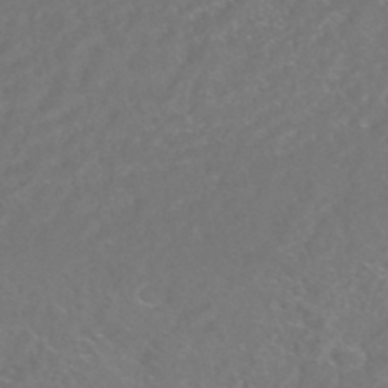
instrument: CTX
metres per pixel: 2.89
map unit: HNhu
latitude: -45.8611
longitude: 100.7274
